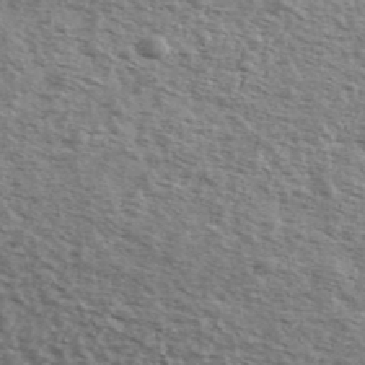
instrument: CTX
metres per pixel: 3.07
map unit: Ave
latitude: 39.1970
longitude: -109.6882
